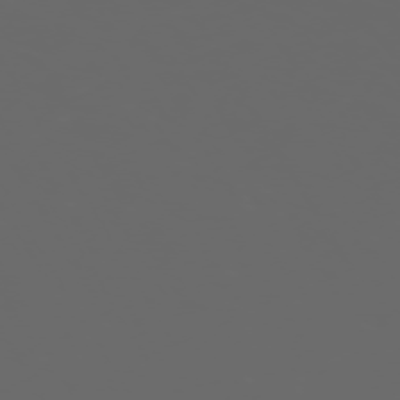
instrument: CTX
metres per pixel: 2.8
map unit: Hpe
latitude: -73.6722
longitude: 5.5021
